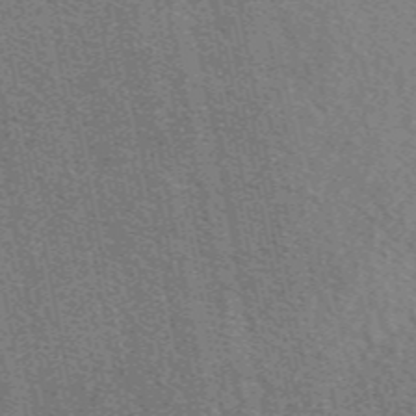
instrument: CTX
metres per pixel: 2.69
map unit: eAb
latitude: 49.3293
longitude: 116.6140
